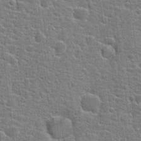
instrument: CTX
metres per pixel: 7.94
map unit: Hto
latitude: 21.3104
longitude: -43.9528
